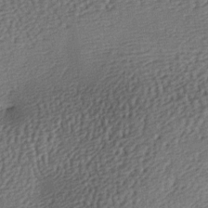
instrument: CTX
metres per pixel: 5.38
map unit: lAa
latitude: -7.7288
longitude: -125.6694
